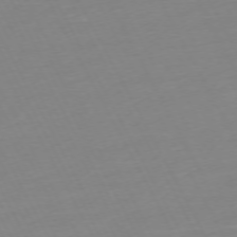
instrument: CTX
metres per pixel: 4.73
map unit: Ap
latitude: -73.4454
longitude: -69.5182
